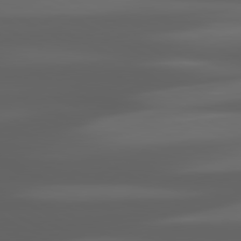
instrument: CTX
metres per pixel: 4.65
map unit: lApd
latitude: 80.5546
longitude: -140.6301
